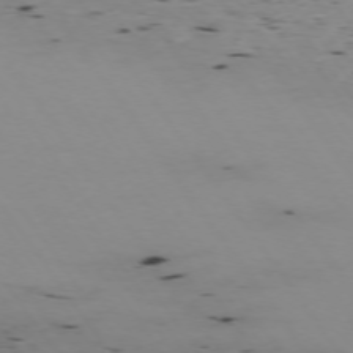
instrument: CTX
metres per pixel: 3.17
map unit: Hpe
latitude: -74.0472
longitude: 2.8219
